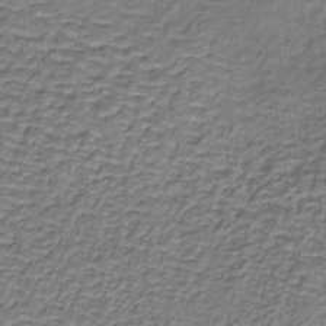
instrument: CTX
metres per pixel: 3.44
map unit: lHb
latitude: -36.3306
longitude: 59.1998
